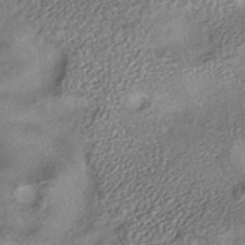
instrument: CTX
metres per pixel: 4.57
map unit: ANa
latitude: -37.0864
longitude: 94.9352
